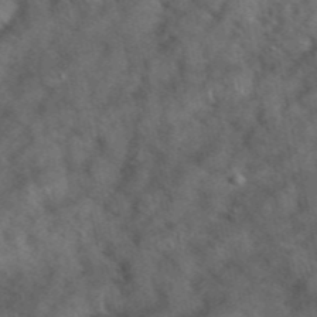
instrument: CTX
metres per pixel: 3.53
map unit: eHh
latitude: 39.7638
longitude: -57.1025
